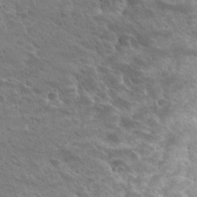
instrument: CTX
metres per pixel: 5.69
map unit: Hto
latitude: 27.1970
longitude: -39.7827
